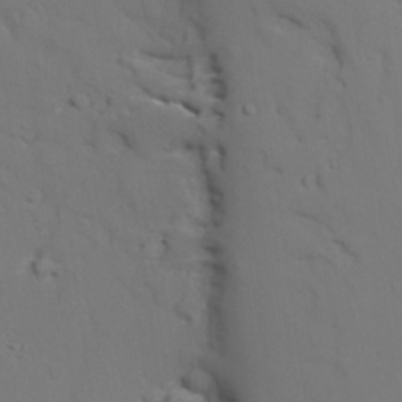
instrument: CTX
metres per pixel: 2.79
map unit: lAvf
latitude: 26.6302
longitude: -110.1956
